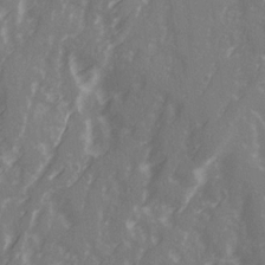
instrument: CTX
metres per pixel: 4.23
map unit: Ave
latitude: 21.1214
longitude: -131.7261
